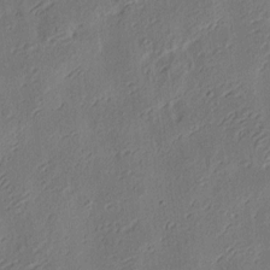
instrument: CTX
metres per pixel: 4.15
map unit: eHh
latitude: 3.4426
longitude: -78.3656
